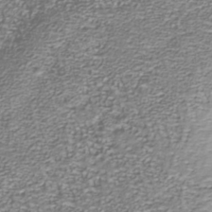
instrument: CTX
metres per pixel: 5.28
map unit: Nhu
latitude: -38.9920
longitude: -81.8394
